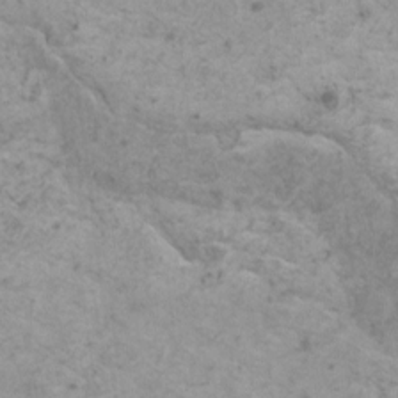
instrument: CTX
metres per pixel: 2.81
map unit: HNhu
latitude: 0.8002
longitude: 3.3698
